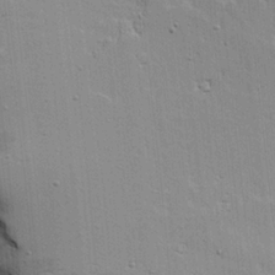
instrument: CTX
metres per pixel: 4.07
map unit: Aa
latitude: 17.4049
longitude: -125.1781
